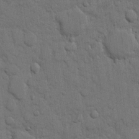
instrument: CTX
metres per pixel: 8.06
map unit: eHh
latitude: 11.9717
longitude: -67.1970
